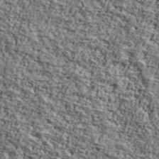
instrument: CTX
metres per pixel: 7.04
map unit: Ave
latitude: 42.4790
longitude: -110.3467
